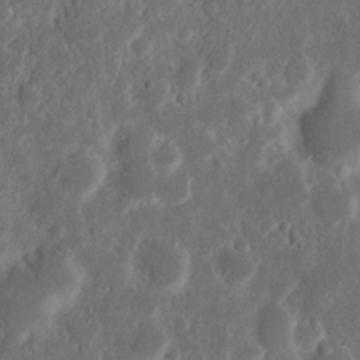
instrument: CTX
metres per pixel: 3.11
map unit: Nhu
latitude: 14.3846
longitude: -73.7828
